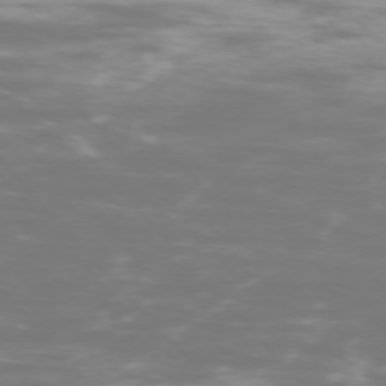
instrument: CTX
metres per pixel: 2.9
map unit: Ap
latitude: -75.8990
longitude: -76.3845
